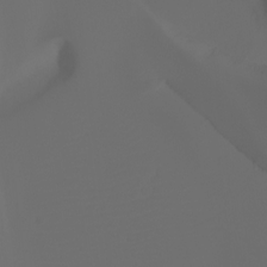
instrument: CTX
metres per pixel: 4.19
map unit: Aa
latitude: -7.0486
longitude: -72.3090
